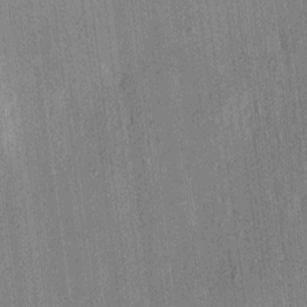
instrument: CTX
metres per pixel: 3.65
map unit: HNhu
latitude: 7.8016
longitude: 13.7100
